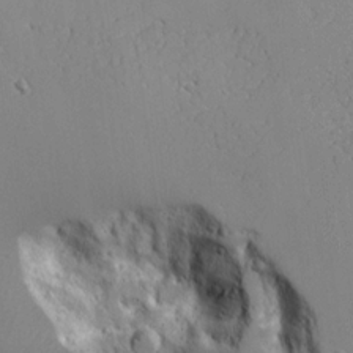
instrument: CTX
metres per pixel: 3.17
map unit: lAvf
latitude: 15.9717
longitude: -126.5735
